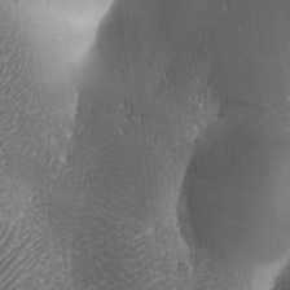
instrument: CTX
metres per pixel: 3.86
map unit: Ave
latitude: -6.7841
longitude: -120.9136
